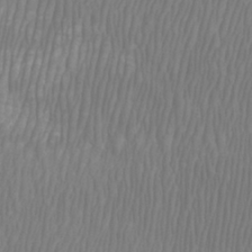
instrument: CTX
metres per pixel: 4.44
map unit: Htu
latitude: -8.6140
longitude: -75.2537
